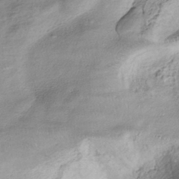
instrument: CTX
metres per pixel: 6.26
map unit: HNhu
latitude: -41.9745
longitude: 105.6722
